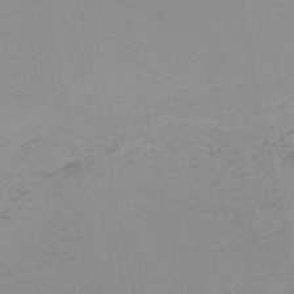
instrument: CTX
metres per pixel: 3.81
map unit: HNb
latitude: -51.1431
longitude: -53.1781
